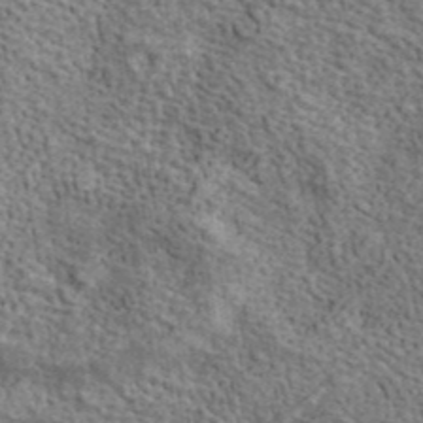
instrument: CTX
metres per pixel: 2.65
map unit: ANa
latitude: 41.7639
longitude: 13.4077
